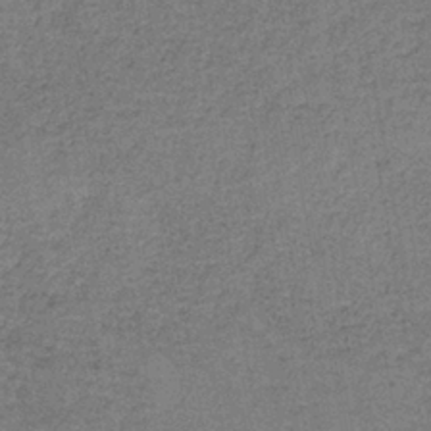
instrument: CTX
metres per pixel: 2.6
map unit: eAb
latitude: -36.7274
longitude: 52.1794
